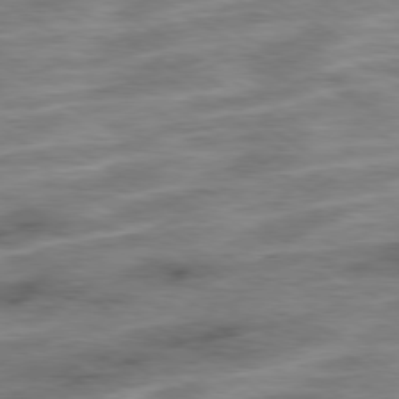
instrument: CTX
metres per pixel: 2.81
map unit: Ap
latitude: -79.6910
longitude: -48.5546
